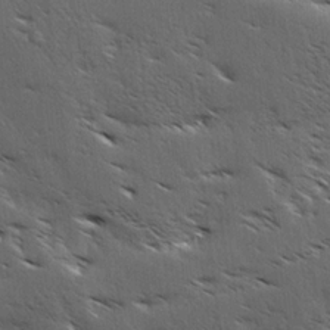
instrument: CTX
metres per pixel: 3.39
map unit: Hve
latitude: 3.8961
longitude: -124.8758
